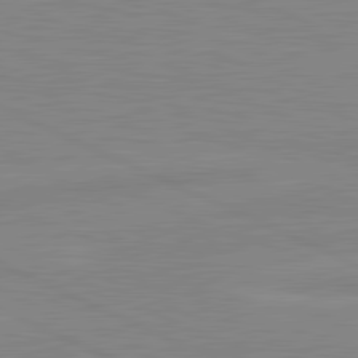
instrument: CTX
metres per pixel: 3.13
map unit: lApd
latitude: 81.7261
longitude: -172.4034
